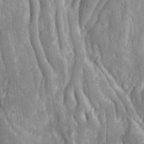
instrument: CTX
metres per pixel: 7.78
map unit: Ave
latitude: 22.8380
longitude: -134.2711
